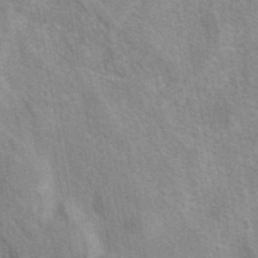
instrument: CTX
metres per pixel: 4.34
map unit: eAb
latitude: 41.4048
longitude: 106.8975
